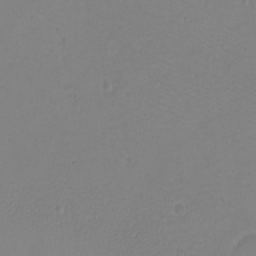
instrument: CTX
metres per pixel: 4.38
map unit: eHh
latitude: -9.6344
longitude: -68.3656
